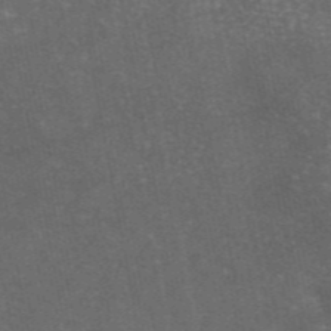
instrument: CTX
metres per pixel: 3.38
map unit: eAb
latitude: 46.4223
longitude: 119.5210
